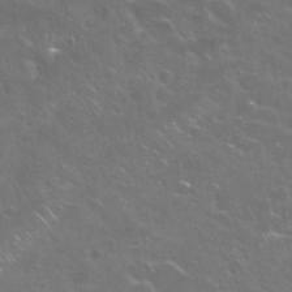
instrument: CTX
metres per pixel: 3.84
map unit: Nhu
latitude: 28.8380
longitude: -60.3845
